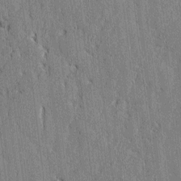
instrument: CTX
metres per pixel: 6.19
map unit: lAvf
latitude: -0.1606
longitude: -107.1970
